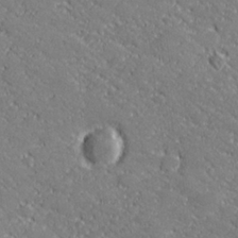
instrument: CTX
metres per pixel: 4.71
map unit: lHvf
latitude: 27.0648
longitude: 142.0283
